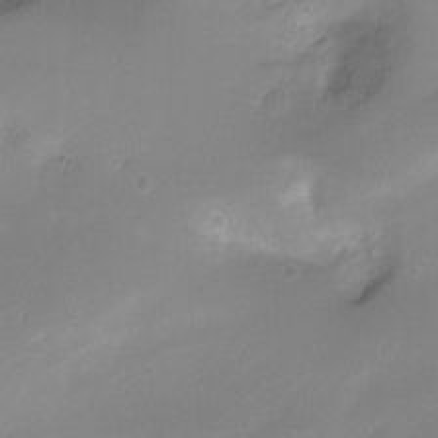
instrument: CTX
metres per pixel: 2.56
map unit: Ht
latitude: -10.7274
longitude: -38.9703
